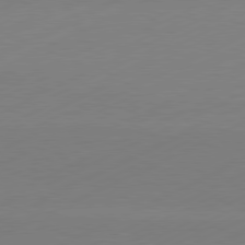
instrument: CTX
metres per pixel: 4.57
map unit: Hpe
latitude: -81.8234
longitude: 12.7085
